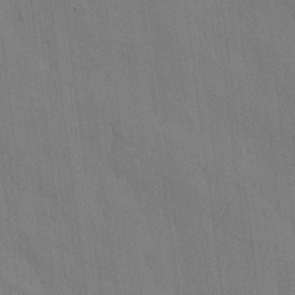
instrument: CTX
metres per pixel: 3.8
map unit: Ave
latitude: -10.8975
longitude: -122.4601
